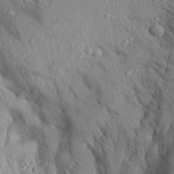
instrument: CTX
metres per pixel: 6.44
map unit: Aa
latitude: 29.6127
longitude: -131.5372
